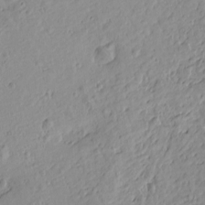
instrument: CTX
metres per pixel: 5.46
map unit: Htu
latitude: -0.3685
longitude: -175.0459
